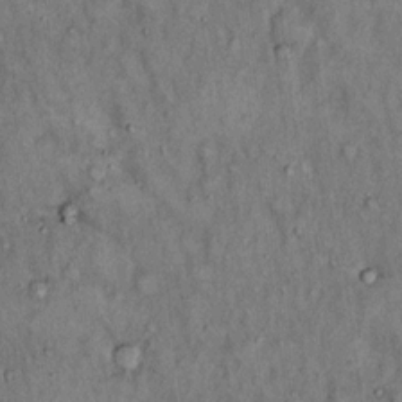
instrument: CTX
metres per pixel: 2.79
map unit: Hto
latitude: 15.2726
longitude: -61.0458
